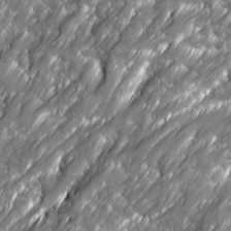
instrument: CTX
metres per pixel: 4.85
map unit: Ave
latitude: 16.5924
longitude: -135.2726
